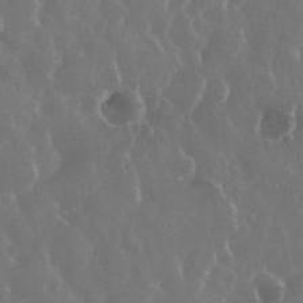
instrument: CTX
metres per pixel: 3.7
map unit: eHh
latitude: 35.1025
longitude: -59.0081
